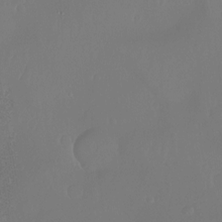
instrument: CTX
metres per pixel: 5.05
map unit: Ht
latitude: -15.0676
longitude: -53.8772
